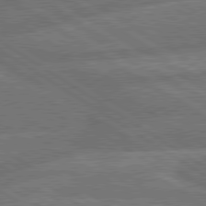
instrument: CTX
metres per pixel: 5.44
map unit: lApd
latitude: 79.9150
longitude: -161.9528
